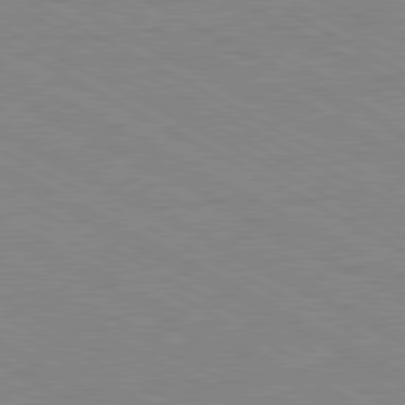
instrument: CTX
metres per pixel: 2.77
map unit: Ap
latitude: -81.7667
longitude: -72.7058
